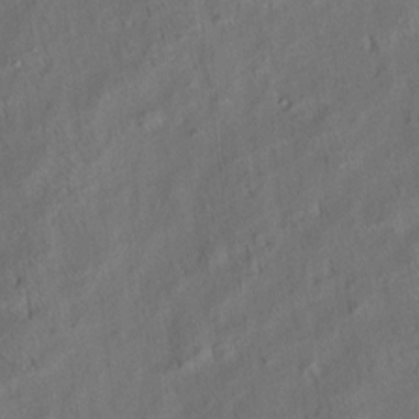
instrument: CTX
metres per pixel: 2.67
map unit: eHh
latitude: 6.3467
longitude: -77.0080
